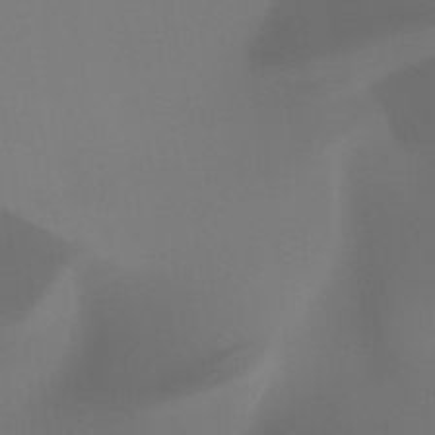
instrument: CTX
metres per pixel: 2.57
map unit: HNhu
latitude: -47.8422
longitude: 30.5196
